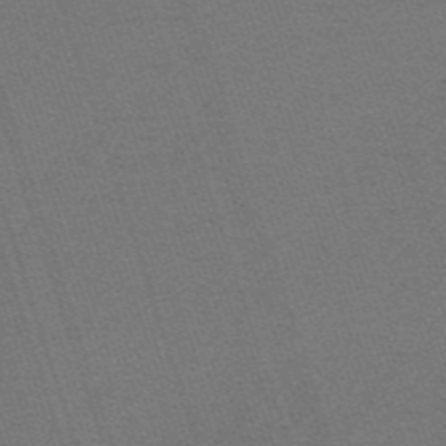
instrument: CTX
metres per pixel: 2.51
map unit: HNb
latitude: -55.7478
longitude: -44.6679
